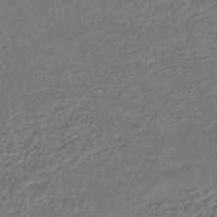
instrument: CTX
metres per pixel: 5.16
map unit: HNhu
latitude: -46.4440
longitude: 102.0283
